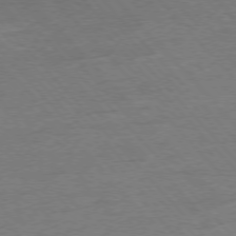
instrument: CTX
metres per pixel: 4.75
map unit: Ap
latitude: -77.0297
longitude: -95.4993
